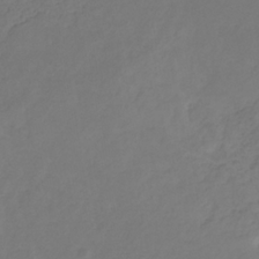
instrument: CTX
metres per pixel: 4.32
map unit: eHb
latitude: -30.6140
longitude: 65.5777
